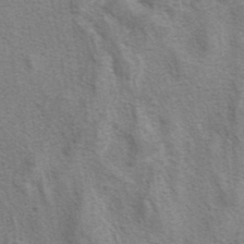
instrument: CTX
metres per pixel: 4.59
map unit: eAb
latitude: 41.2348
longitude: 106.1039
